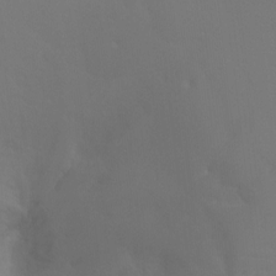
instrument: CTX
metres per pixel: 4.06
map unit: Ht
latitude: -7.7666
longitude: -28.5168
